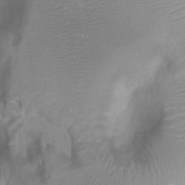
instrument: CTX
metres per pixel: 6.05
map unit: Htu
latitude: 2.5168
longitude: -21.4616
